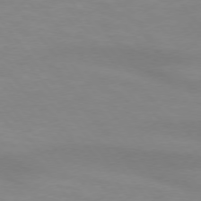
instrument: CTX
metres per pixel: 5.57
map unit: lApd
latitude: 74.3278
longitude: -49.9528
